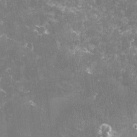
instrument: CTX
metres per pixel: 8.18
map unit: lHvf
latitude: -14.8219
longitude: -98.6490
